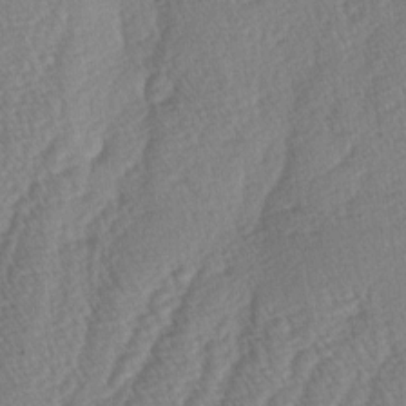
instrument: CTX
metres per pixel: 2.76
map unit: lAa
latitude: -5.1242
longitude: -130.4223
